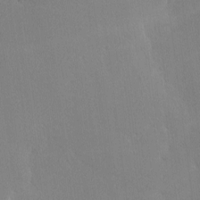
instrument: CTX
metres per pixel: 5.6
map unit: lAa
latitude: -10.4251
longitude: -124.2522
